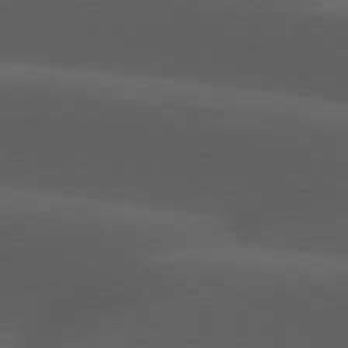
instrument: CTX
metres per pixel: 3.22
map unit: lApd
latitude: 77.6505
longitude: -53.7072
